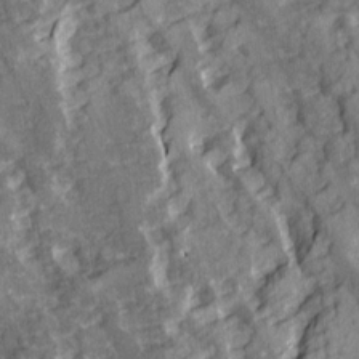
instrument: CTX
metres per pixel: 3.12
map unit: Ave
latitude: 14.6113
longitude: -131.7828
